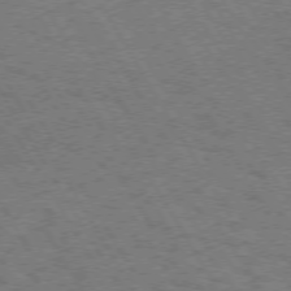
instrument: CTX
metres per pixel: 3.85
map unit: Hpe
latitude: 73.1593
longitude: -128.9891
